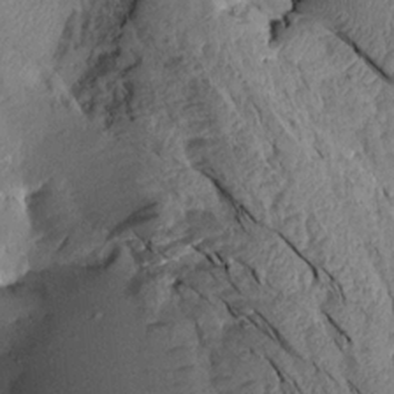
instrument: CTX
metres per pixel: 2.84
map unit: Aa
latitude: 15.1026
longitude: -146.4601
